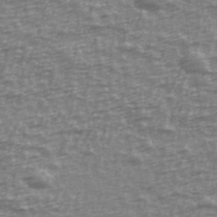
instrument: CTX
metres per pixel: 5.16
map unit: Ave
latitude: 40.1010
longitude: -114.1766
